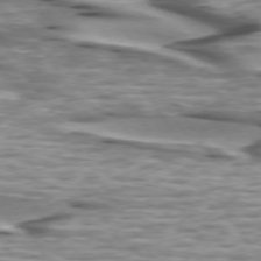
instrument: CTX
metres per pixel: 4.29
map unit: lApd
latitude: 74.4979
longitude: -57.1214
